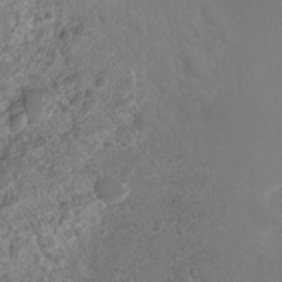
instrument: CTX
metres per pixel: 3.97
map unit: Hto
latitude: -3.3131
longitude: -34.5168
